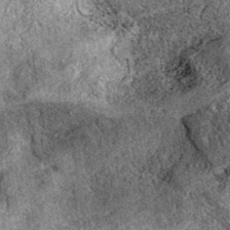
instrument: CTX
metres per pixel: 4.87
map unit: eAb
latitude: 38.9136
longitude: 107.7855
